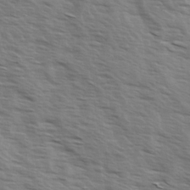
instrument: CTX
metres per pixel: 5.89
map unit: Ave
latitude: 14.5735
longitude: -102.9136
